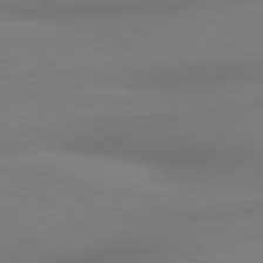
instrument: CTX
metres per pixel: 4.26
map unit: lApd
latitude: 80.4601
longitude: 120.2361
